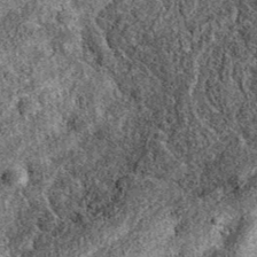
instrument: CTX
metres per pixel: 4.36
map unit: eAb
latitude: 38.9325
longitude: 109.1809
